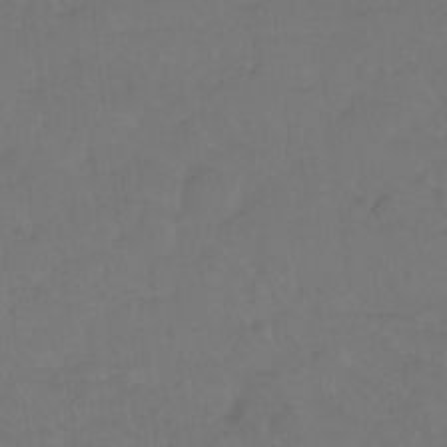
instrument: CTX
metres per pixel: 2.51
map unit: Hto
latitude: -10.8597
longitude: -37.8206
